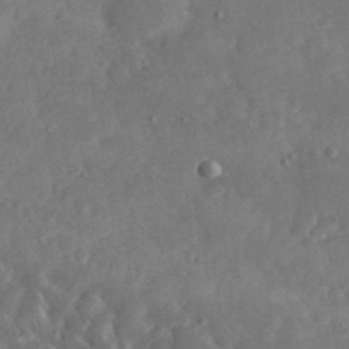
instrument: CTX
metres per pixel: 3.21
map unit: eHh
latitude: 34.9702
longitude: -69.0081
